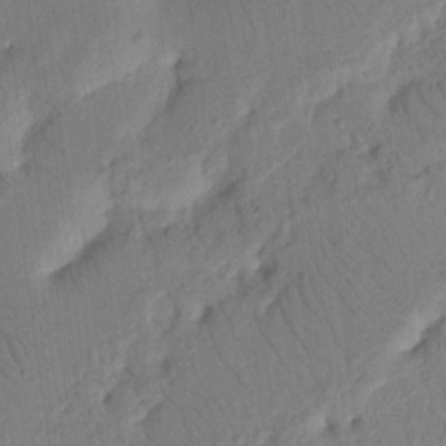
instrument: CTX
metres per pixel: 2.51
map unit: Nhu
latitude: 15.9339
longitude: -75.4993
